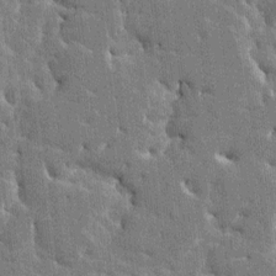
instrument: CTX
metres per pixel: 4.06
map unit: HNhu
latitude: 6.3278
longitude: -5.5182
